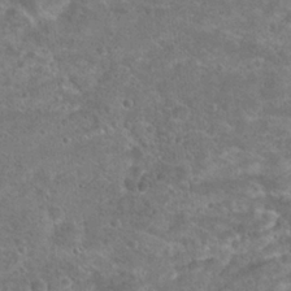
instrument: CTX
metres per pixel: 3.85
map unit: Hto
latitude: 23.1214
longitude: -48.9514
